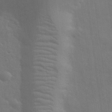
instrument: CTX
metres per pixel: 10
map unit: eHh
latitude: 31.5371
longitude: -69.9339
